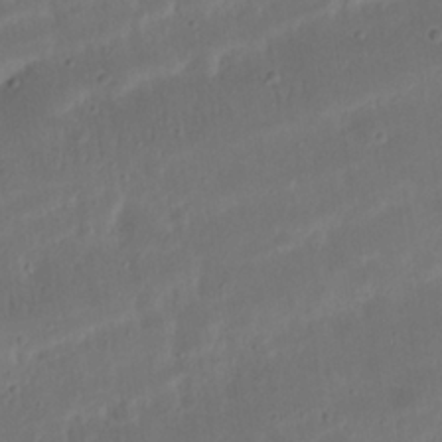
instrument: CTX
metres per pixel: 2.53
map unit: Nhu
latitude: 21.4238
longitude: -72.7247
